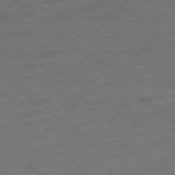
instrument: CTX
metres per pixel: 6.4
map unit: Ap
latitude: -78.7085
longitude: -101.3482
